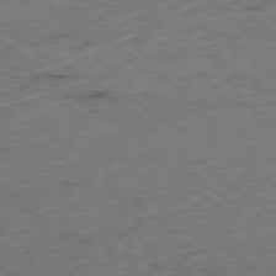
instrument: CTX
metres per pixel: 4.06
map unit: Ap
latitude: -79.2565
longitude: -73.1970
